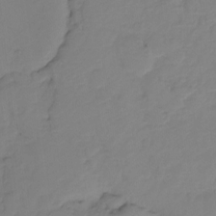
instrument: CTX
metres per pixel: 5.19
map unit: Ht
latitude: -15.3510
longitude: -53.4993
